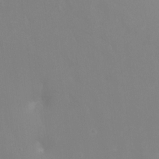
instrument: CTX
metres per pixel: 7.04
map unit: Ht
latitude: -16.5385
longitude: -42.4034
